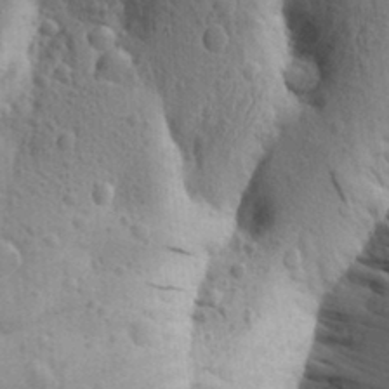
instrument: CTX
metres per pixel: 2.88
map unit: Aa
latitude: 26.4790
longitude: -148.7624
